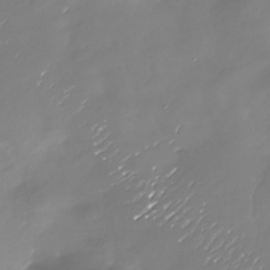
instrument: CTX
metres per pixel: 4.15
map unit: Nhu
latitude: -29.6911
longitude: -77.7638
